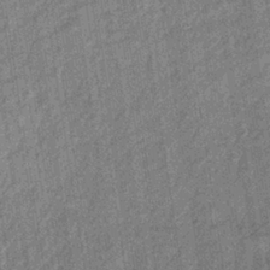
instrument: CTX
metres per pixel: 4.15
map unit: lHb
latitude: -35.8044
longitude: 63.8800
